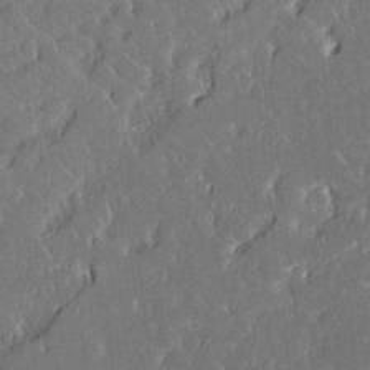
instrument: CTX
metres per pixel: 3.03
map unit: Aa
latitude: 12.8191
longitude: -126.5168
